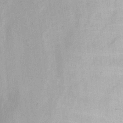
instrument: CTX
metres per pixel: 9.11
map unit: eHh
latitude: 10.8758
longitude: -69.1025
